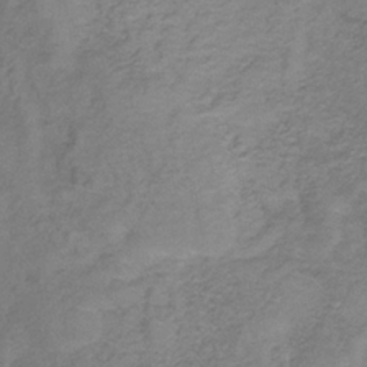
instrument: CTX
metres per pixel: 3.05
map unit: HNb
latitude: -33.0298
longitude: 61.8611
